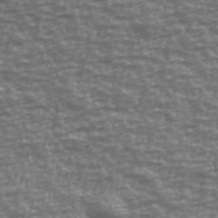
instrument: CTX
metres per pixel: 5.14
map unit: Ave
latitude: 40.7435
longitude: -114.2333
